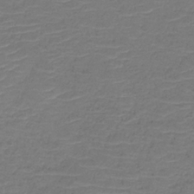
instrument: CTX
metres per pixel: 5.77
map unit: lHb
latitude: -34.6707
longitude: 64.4440
